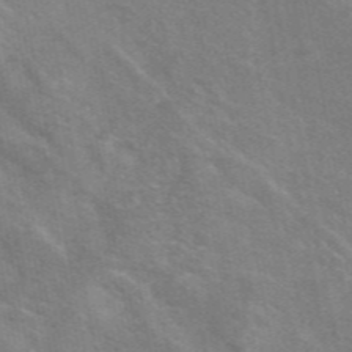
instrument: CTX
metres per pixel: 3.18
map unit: eAb
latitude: 48.5357
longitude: 119.4265
